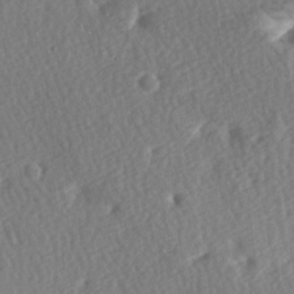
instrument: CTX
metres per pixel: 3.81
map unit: lAa
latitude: -8.4629
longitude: -127.0081
